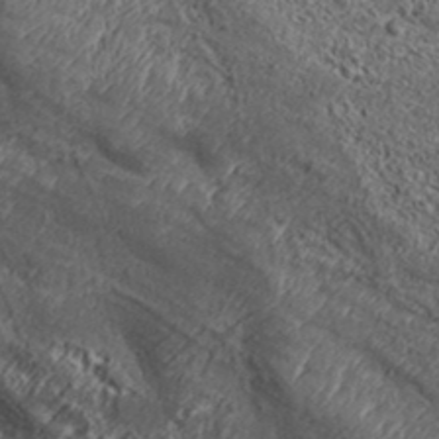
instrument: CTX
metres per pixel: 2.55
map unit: Aa
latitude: 33.0647
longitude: -134.8002
